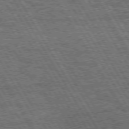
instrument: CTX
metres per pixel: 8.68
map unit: Hpe
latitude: 73.2537
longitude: -125.9150
